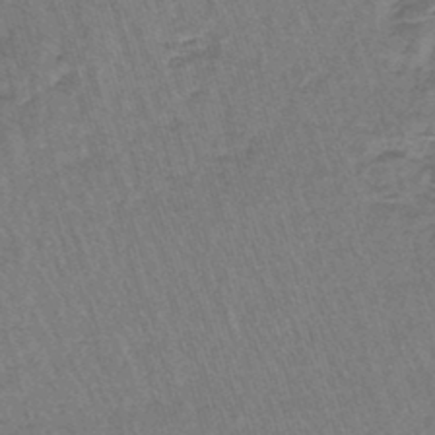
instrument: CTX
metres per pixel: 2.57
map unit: lHb
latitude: -43.5966
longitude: 55.6911
